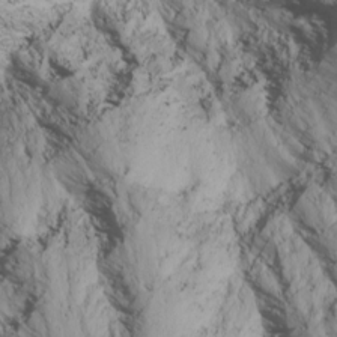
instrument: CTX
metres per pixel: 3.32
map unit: Nhu
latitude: -7.2943
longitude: -64.2522
